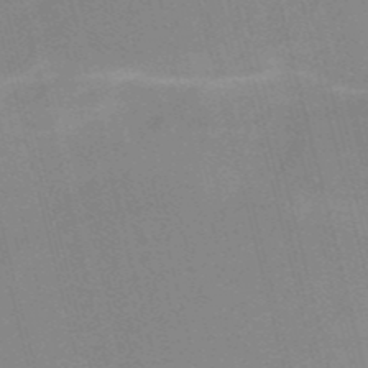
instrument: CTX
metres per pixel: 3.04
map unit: HNb
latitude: -52.5195
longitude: -47.1026
